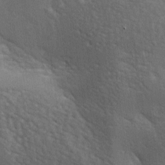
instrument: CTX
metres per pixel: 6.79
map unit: lAa
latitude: -7.2376
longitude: -125.3860
